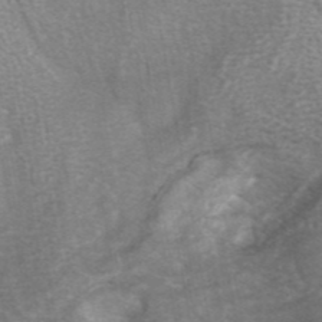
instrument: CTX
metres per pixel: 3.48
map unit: ANa
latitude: 42.2712
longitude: 18.1795
